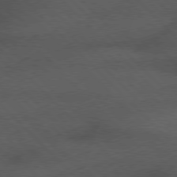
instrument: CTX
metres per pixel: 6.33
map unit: Hpe
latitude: 77.2537
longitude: -152.8380
